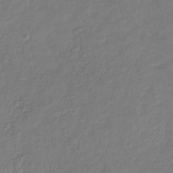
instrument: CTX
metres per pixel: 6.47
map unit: eHb
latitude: -31.2565
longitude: 73.1431
